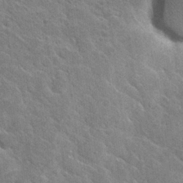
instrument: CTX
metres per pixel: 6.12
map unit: Hto
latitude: 27.5560
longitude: -38.4601
